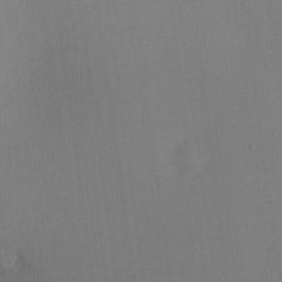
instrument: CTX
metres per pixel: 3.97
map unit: eHh
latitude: -3.9367
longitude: 16.9920
